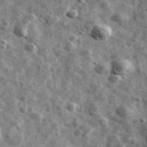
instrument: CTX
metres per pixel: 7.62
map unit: Ave
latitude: 42.2901
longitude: -107.6505
